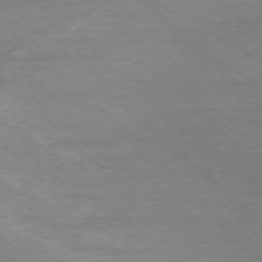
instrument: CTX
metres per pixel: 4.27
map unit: Ap
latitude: -76.9731
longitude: -93.5182
